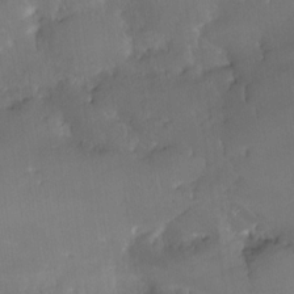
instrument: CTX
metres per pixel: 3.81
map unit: Nhe
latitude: -27.0108
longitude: -110.8002
